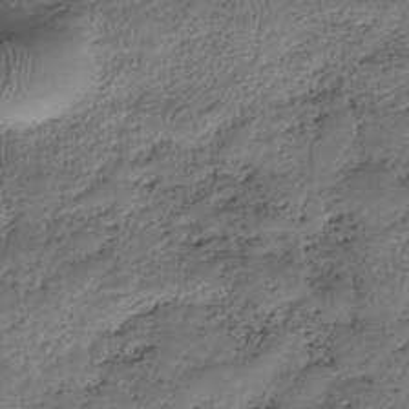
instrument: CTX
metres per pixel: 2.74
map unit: HNhu
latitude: -36.6518
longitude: 33.5022
